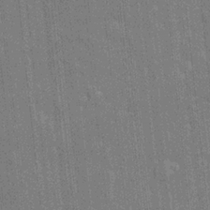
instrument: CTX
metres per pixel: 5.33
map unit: eHh
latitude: 5.4237
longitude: -74.5735
